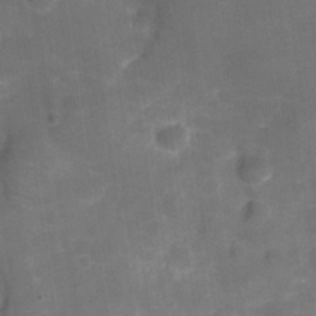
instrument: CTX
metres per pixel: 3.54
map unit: Hve
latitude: -29.7289
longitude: 93.6344
